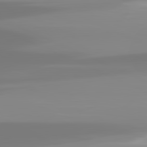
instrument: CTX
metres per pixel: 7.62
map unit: lApd
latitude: 81.8583
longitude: -148.4034
